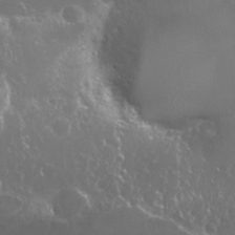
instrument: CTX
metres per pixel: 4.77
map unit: Nhu
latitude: 25.7827
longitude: -59.9906
